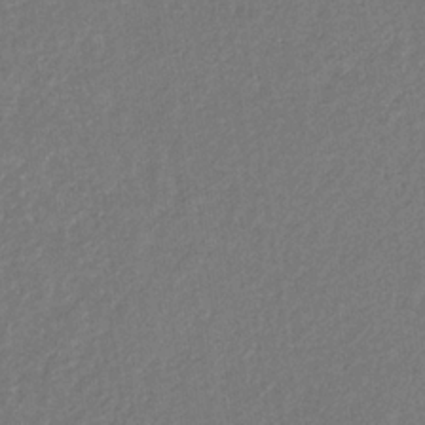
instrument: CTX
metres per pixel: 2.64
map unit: eHb
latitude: -31.1998
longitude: 70.0661
